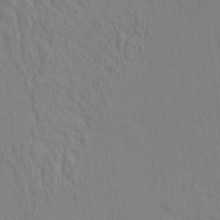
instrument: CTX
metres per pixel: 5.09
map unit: HNhu
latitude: 6.9703
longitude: 13.3888
